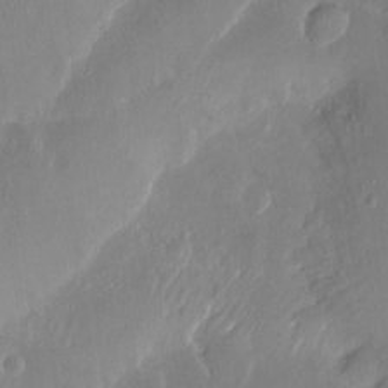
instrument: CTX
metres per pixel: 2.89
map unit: Ht
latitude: -14.6141
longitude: -41.4804
